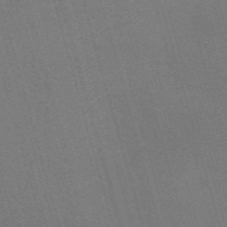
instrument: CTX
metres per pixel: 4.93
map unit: Nve
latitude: -59.5210
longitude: 62.9919
